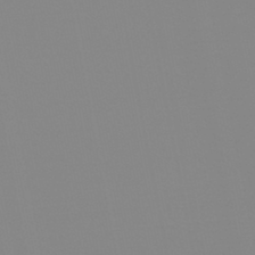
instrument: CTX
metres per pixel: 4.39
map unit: lHb
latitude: -44.4251
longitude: 55.3132
